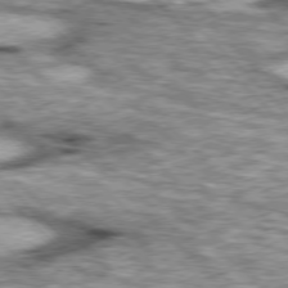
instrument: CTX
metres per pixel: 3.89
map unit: lApd
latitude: 76.7813
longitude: -50.8002
